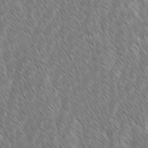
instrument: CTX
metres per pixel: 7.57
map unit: lAvf
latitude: -1.6344
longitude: -114.0822
